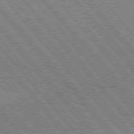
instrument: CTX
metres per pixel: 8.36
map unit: Hpe
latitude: 75.4049
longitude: -150.8191
